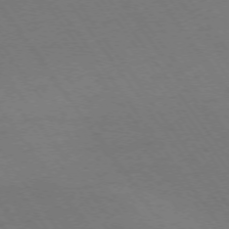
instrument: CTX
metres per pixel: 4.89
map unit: Ap
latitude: -74.4062
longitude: -70.1578
